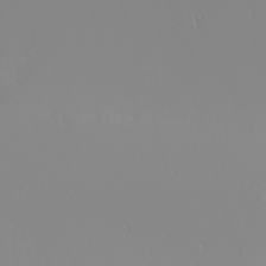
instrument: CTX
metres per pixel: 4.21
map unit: Nhu
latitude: -4.2172
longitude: -85.6694
